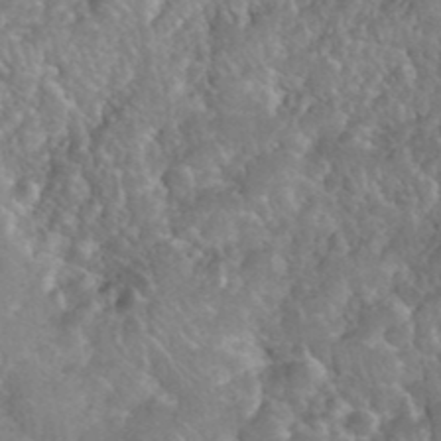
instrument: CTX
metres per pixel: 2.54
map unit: eHh
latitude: 39.7638
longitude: -58.6868
